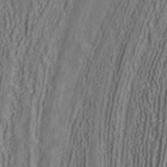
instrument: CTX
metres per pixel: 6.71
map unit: ANa
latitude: 41.9906
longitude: 34.5385
